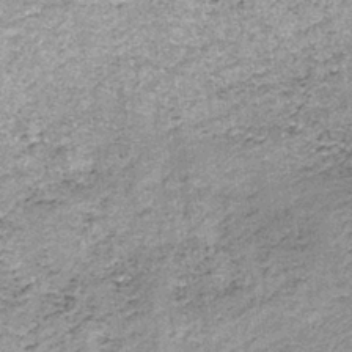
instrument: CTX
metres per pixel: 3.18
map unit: lHb
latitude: -36.2928
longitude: 64.9731
